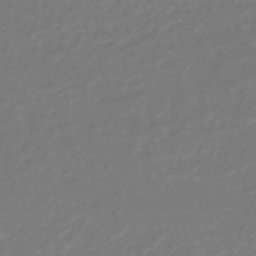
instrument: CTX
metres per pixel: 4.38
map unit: lHb
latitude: -47.6910
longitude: 66.0283
